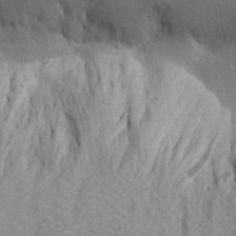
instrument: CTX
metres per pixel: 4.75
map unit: Aa
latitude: 22.5357
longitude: -144.7624
